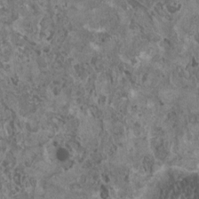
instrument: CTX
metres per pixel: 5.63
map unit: HNhu
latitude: 1.8016
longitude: 0.8975
